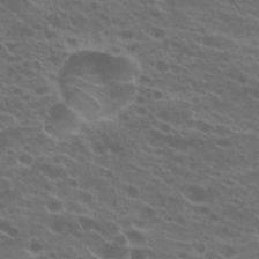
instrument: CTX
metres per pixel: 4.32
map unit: Hto
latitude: 22.4790
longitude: -40.7624
